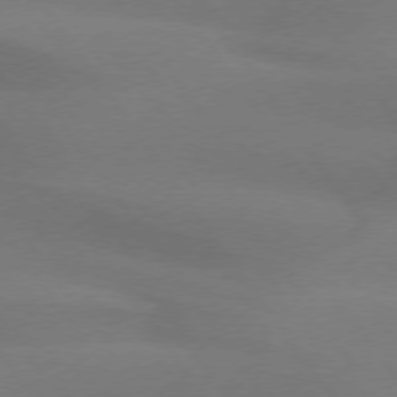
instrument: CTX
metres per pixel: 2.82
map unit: lApd
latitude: 74.3656
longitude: -63.6694
